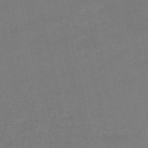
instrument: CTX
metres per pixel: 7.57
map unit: HNb
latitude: -53.5399
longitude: -48.4412
